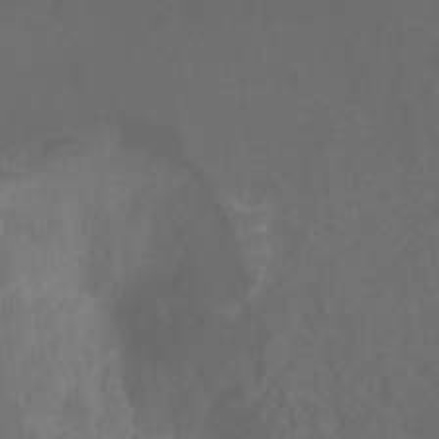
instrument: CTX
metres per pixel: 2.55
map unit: Ht
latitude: -0.1795
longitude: -38.5546
